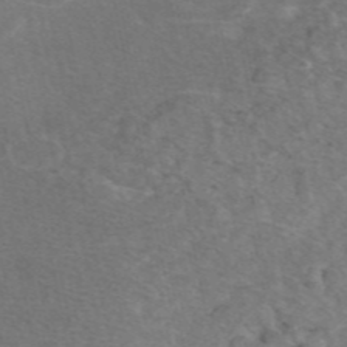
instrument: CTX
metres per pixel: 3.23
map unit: eAb
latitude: 47.6316
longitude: 115.9556
